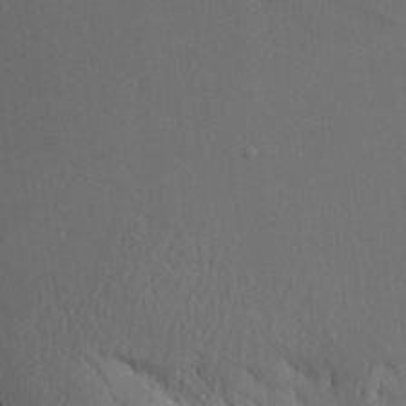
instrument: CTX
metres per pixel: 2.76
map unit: Aa
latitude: 15.4427
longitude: -143.0081
